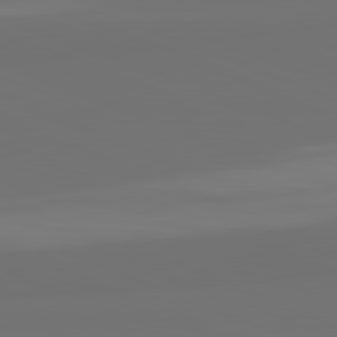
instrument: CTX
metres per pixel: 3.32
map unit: lApd
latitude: 82.1577
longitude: 155.3510
